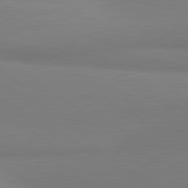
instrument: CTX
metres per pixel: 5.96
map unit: lApd
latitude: 81.2915
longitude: 159.9178
